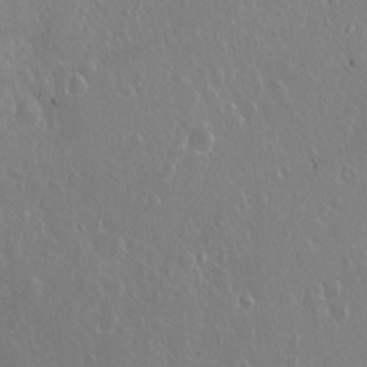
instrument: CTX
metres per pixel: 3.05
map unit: Nhu
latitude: -7.7288
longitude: -46.2334
